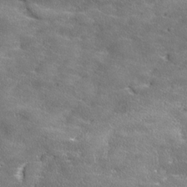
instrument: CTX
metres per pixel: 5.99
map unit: Ave
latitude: 17.8205
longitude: -136.6302
